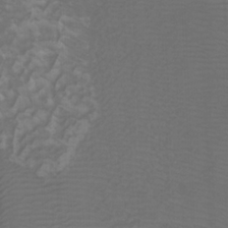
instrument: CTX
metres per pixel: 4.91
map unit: Htu
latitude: -3.7288
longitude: -72.7058
